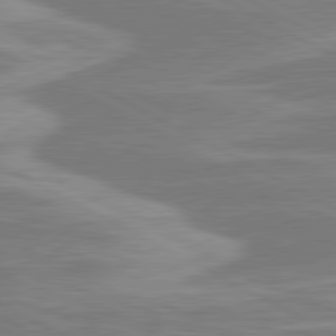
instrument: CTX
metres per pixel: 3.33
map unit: lApd
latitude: 80.7246
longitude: -173.8772
